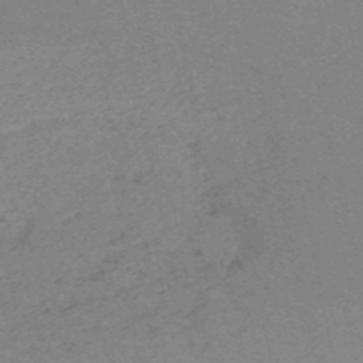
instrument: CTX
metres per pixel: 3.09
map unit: HNb
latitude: -54.1417
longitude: -45.2537
